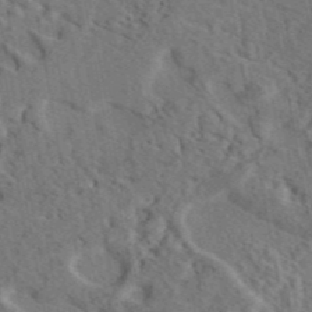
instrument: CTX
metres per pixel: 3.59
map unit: eAb
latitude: 43.6316
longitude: 114.4440
